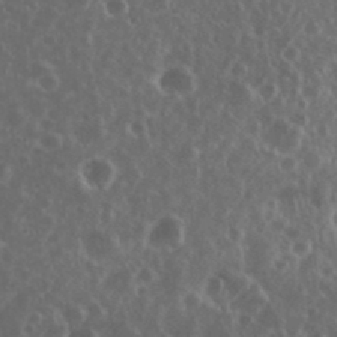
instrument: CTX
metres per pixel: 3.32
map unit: eHh
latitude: 34.8191
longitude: -59.2726
